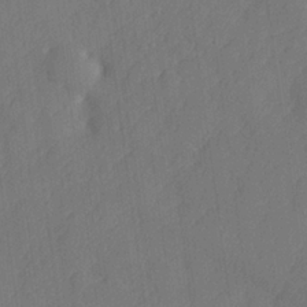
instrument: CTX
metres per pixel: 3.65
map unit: lHvf
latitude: 25.0080
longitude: 141.7100
